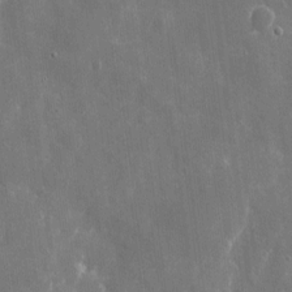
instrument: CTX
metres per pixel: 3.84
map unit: eHh
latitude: 9.3293
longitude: -70.2711
